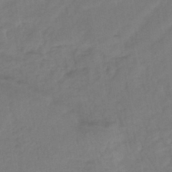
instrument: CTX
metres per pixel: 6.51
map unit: lHb
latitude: -42.2928
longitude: 74.6708
